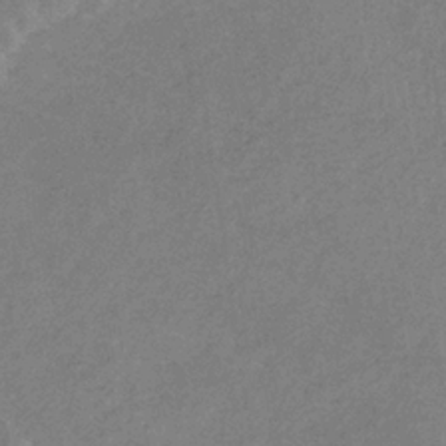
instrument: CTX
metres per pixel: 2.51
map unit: lHb
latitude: -32.6897
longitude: 69.2187
